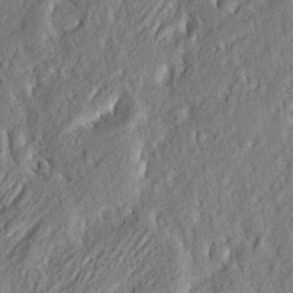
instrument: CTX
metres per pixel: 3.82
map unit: eHh
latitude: 4.0633
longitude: -77.5938
